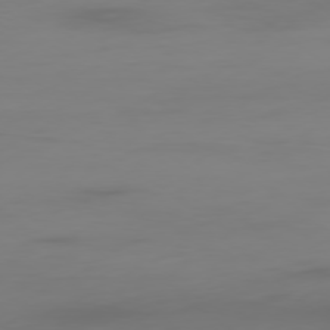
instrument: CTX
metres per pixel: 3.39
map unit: Ap
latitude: -79.0486
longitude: -94.9325
